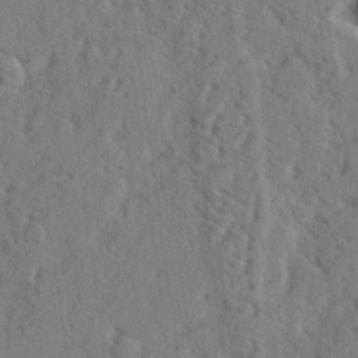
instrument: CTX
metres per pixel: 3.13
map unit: lHvf
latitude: 25.0647
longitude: 143.0108
